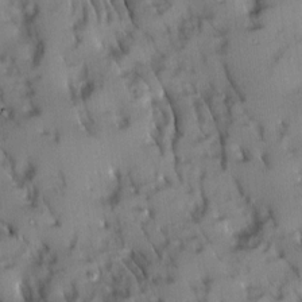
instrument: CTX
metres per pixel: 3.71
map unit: Ave
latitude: 8.9703
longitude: -103.1592
